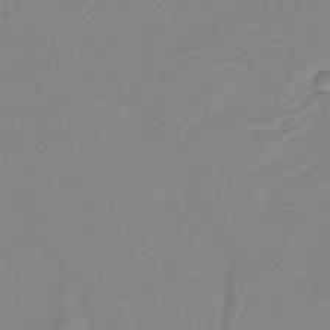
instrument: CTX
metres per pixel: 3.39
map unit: lHb
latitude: -42.0661
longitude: 52.0094
